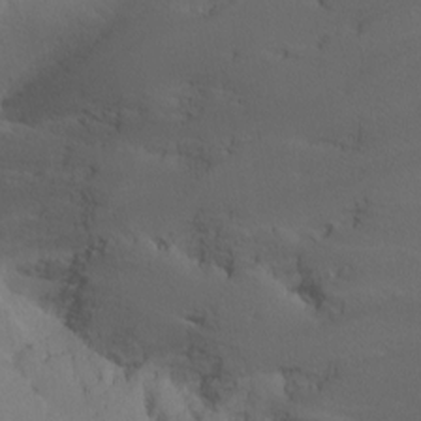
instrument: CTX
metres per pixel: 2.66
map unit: Nhu
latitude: -5.1809
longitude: -90.2711
